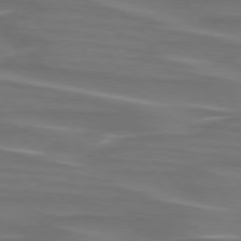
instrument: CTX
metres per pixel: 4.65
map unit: lApd
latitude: 75.2915
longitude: -80.3467
